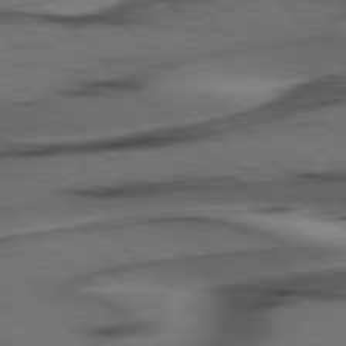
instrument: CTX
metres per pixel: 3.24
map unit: Hpe
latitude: 77.3859
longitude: -155.2726
